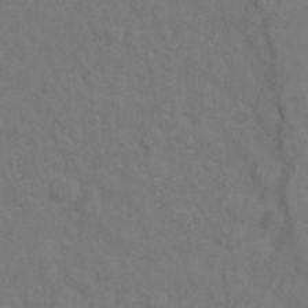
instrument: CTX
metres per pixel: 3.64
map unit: Hto
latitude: 6.9703
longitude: -35.6127
